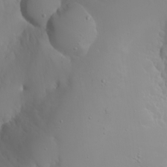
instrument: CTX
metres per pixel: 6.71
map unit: Nhu
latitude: -6.5951
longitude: -88.1956
